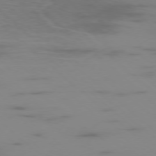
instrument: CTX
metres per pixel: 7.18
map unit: Ap
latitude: -77.5399
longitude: -67.4048
